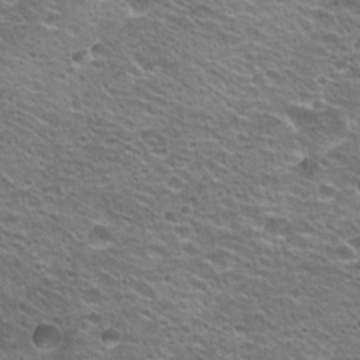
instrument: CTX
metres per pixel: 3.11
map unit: Hto
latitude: 21.1592
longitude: -32.7813
